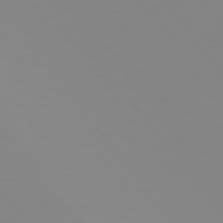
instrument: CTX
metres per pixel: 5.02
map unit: Hpe
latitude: 74.8002
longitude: -126.9136
